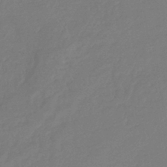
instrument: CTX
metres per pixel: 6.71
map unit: eHb
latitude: -36.6518
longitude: 78.7085
